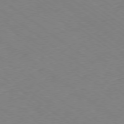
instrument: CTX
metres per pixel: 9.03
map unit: Ap
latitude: -79.0486
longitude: -57.0836
